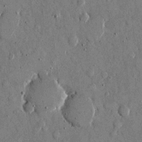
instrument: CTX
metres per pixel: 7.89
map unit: eHh
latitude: 11.8017
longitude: -69.3671
